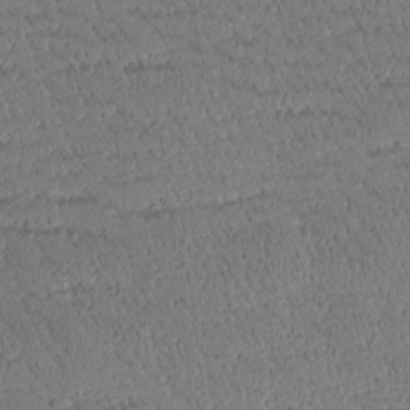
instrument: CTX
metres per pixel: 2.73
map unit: Htu
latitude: -3.0297
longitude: 176.3684
